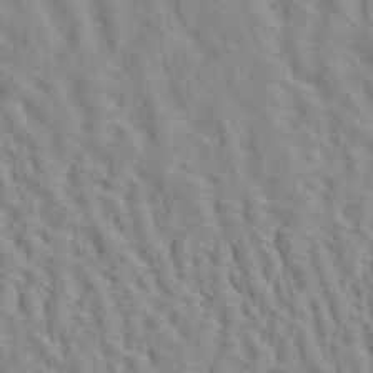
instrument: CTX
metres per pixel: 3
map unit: ANa
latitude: 40.7624
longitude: 29.0487
